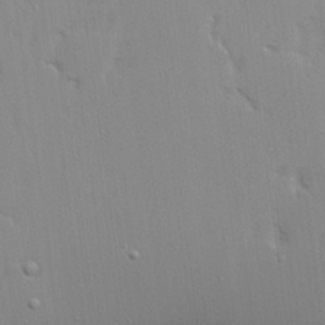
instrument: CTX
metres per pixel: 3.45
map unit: eHh
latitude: 18.5168
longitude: -72.6491
